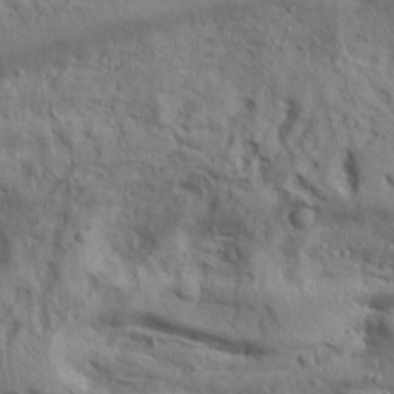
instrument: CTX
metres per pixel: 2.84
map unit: Ave
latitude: 22.2145
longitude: -137.7261
